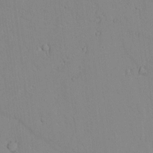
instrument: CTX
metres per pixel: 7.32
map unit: lAvf
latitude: 8.2523
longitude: 169.2376
